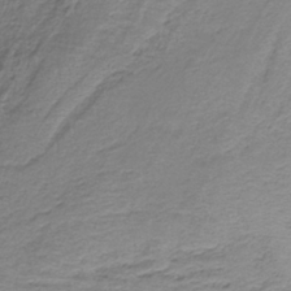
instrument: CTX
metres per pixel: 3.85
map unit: HNb
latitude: -35.4454
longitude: 58.2928
